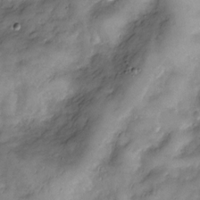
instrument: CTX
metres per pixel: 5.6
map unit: Nve
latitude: -26.5762
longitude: -148.8758
